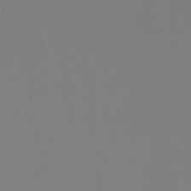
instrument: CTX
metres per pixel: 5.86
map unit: Hto
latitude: -7.8044
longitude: -49.9150
